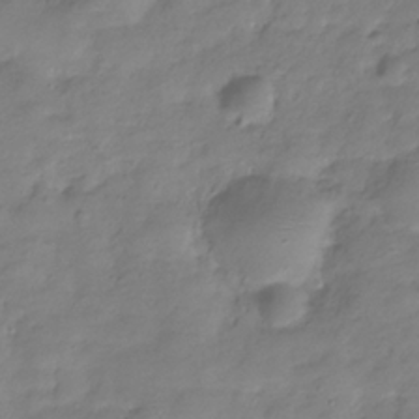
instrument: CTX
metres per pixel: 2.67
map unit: Hve
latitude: -32.4062
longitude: 91.2565
